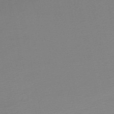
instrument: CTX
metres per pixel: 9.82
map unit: eHh
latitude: -52.3306
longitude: -25.1403
